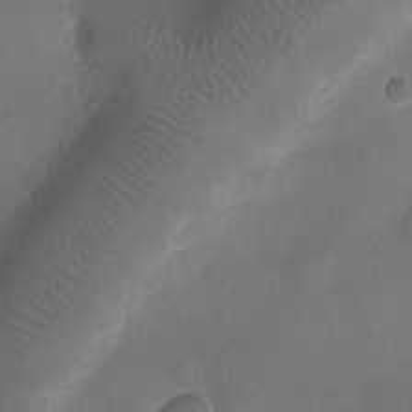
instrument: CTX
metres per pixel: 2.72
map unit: Ht
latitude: -2.3873
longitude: -20.1389
